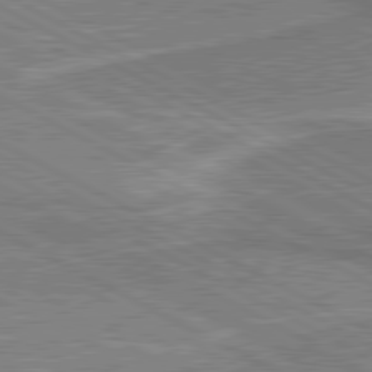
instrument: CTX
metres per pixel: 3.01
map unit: lApd
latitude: 80.5546
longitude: 141.3887
